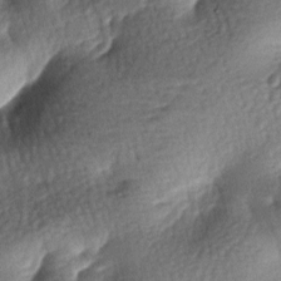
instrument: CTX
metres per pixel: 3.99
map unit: lAa
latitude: -7.6722
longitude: -127.4993
